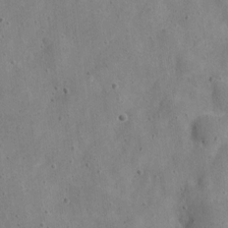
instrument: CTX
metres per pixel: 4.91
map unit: Nve
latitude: -24.0283
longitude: 107.4266
